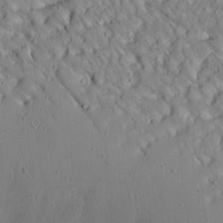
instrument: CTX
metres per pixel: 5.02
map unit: Aa
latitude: 14.2523
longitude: -140.4223
